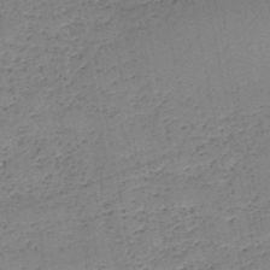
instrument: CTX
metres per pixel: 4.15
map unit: HNb
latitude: -49.4266
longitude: -39.9528
